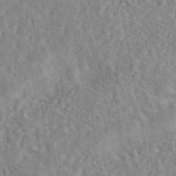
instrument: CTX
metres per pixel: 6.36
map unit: eAb
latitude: 44.9513
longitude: 117.0108
